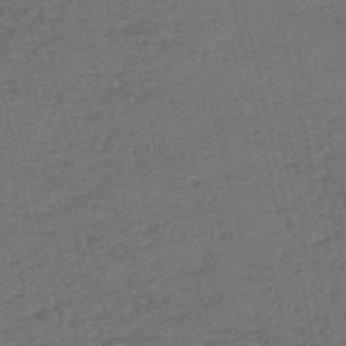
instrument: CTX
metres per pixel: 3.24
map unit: eHh
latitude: -54.8975
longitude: -89.7072
